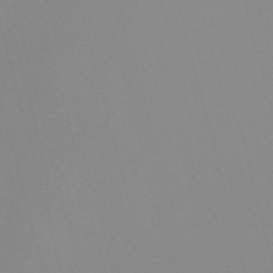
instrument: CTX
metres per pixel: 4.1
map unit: Nve
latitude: -57.8800
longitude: 60.3306
